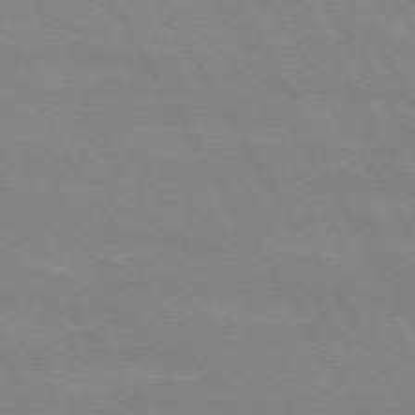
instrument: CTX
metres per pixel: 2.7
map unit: lApd
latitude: 72.6113
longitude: -56.0255
